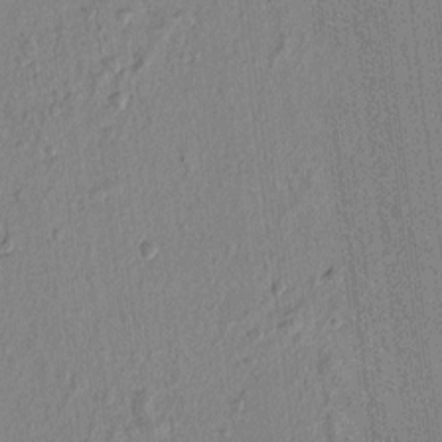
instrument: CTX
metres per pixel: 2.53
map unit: lAvf
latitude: 7.2537
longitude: 165.5399
